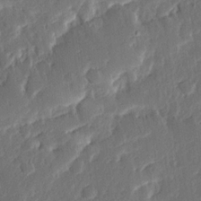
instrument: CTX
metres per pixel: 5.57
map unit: Ave
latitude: 15.2915
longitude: -138.9703
